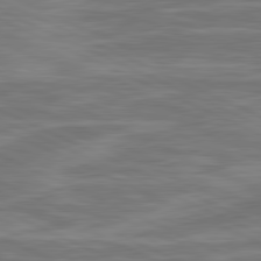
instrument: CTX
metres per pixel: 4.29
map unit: lApd
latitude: 81.2348
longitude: -175.5182
